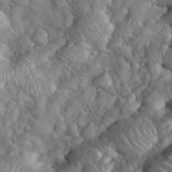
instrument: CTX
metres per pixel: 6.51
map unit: eHh
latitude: 38.6490
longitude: -57.3103
